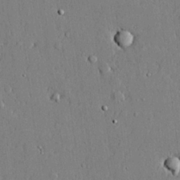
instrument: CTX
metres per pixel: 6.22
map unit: lHvf
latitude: 20.9136
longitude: 143.8989
